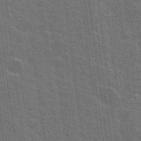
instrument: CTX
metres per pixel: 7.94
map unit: Nhu
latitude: 18.8191
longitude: -30.6680
